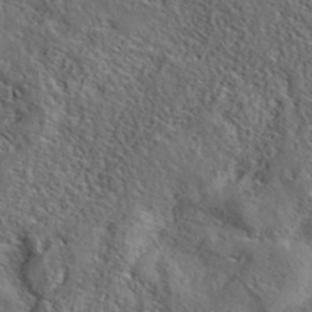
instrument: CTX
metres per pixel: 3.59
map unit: eAb
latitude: 39.9906
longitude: 112.0094
